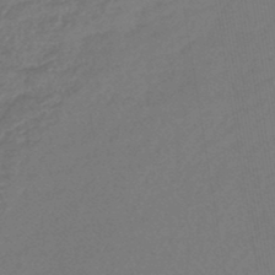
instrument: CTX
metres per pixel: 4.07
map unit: lHb
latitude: -43.9178
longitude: 78.9919
